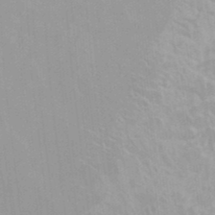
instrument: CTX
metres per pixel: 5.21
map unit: HNhu
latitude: 6.7435
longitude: -2.0633
